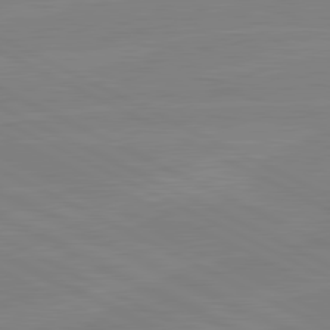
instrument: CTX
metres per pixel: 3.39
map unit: lApd
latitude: 81.3293
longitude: -176.7435
